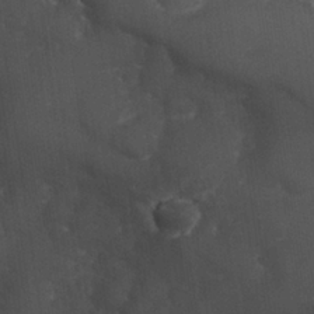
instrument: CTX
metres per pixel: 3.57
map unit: Nhu
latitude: 26.7246
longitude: -65.5938
